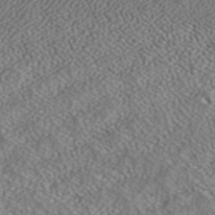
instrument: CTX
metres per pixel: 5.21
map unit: ANa
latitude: 39.7072
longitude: 24.7085
